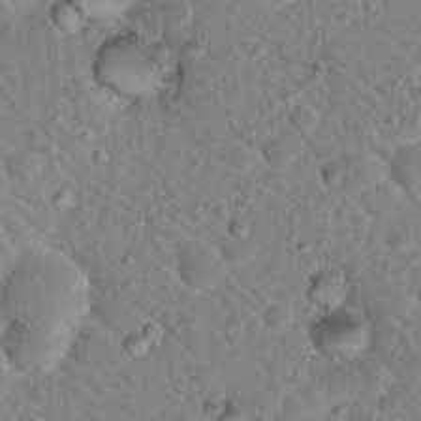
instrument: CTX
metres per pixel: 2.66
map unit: Hto
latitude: 18.8569
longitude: -33.1403
